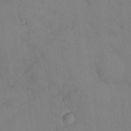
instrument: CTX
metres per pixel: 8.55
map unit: HNhu
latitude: 6.5168
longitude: -3.2915
